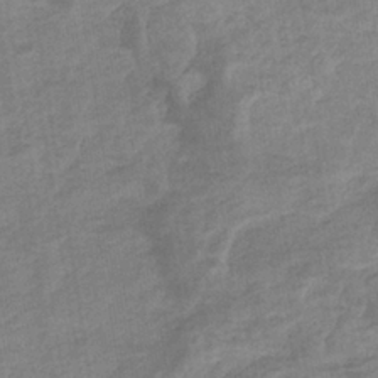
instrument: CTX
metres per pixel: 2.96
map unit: eHb
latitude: -35.6722
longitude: 77.5021
